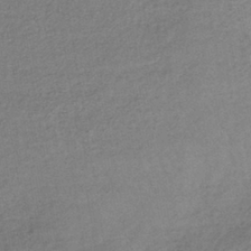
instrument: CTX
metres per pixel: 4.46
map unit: lHb
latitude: -39.9178
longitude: 69.1998
